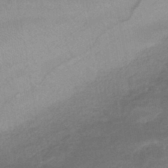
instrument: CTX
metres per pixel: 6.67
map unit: HNhu
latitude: -45.1431
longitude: 94.2550
